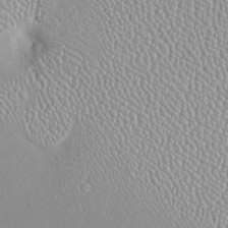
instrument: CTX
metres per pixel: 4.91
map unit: Htu
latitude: -6.2172
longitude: 158.1606
